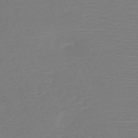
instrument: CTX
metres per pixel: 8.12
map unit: HNb
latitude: -49.7289
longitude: -43.8583
